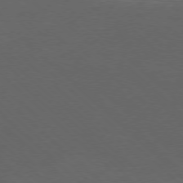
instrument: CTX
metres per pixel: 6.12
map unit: Ap
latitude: -77.8611
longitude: -68.4790
